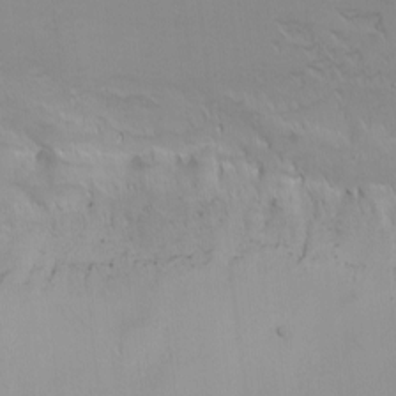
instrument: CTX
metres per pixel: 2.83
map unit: Nhu
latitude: -6.7274
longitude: -83.0836
